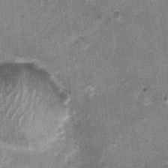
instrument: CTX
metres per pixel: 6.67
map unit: Nhu
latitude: 0.4223
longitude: -17.1214
